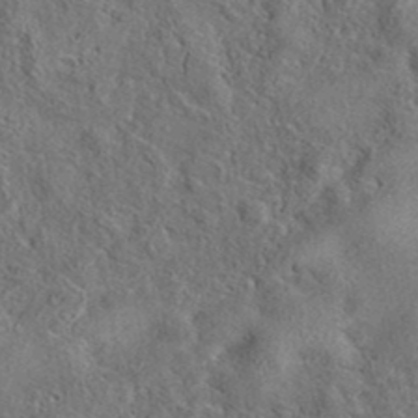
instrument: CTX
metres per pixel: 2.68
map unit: eAb
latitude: 37.1592
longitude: 113.2376
